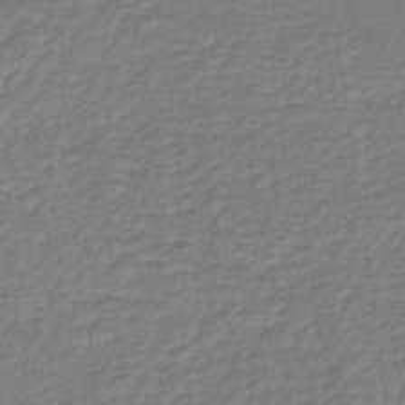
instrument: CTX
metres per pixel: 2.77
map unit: lHb
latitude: -35.0486
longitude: 66.1606
